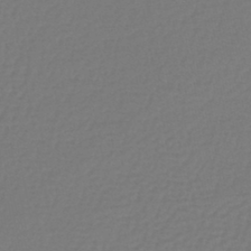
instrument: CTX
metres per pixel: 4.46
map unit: lHb
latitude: -43.2753
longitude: 78.1794
